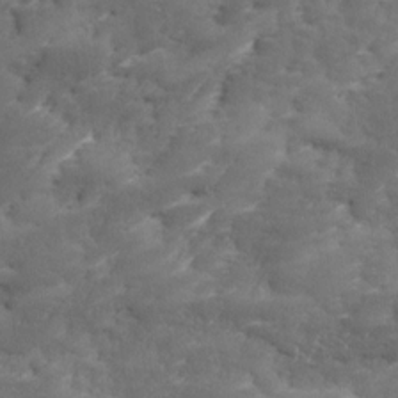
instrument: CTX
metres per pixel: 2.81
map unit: Ave
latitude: 17.3293
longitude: -135.9339
